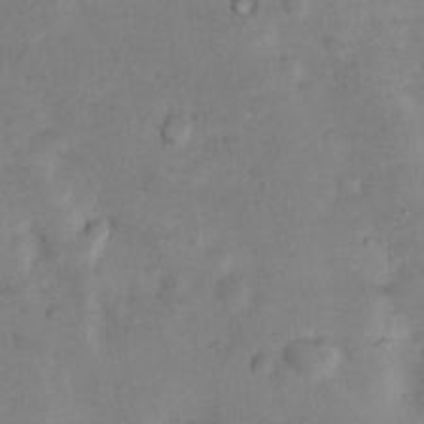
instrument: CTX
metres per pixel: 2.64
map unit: Nhu
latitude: 8.6491
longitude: -22.8191
